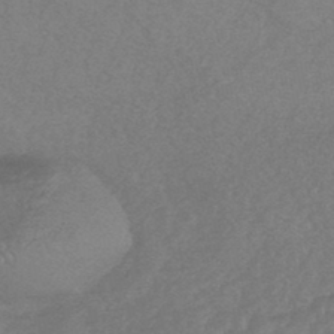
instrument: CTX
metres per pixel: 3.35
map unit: HNhu
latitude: -45.4265
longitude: 93.3132
